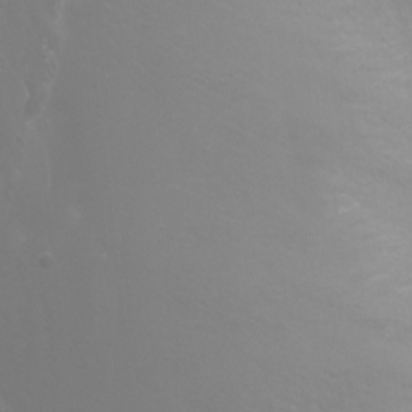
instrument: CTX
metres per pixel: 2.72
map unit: Nhu
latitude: -4.6707
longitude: -72.5735
